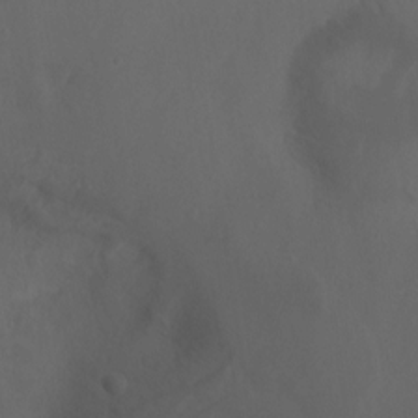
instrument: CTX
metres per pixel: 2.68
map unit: Ht
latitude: -3.6532
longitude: -60.2711
